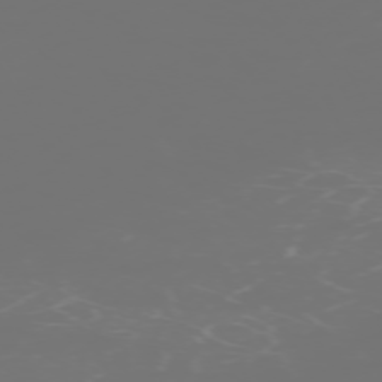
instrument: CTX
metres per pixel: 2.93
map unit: Hpe
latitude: -73.5210
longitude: 4.3873
